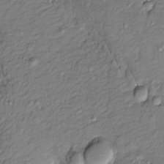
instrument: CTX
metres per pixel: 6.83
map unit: Htu
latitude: -8.7841
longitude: 177.4454
